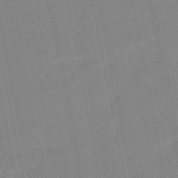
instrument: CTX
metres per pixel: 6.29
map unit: lHb
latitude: -48.9164
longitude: 80.1606
